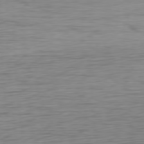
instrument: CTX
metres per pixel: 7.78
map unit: Ap
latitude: -76.9353
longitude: -73.3293
